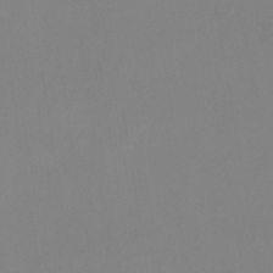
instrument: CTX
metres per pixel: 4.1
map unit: eHb
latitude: -29.7100
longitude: 70.7841
